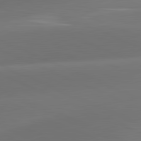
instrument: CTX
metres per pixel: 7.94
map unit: lApd
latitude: 81.6505
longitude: -160.4034
